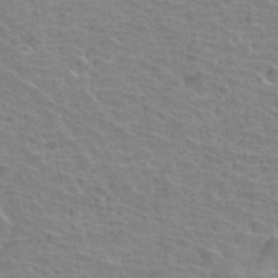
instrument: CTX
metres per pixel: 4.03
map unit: Hto
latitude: 34.0444
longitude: -39.4237
